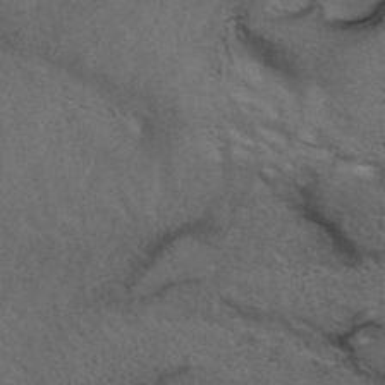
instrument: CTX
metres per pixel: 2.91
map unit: ANa
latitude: 40.1955
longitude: 29.5210
